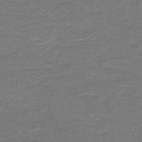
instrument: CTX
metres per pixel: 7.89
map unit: lHb
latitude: -41.8233
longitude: 53.7666
